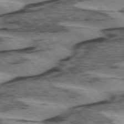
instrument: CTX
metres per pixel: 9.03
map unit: lApd
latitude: 75.0270
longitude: -78.4412
